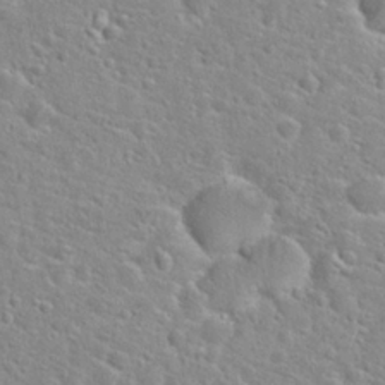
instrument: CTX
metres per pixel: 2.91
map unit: Hto
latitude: 25.0647
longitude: -48.1200
